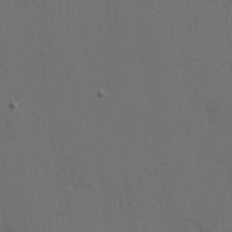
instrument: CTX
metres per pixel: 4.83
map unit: Hve
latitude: 14.4034
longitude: -90.4790
